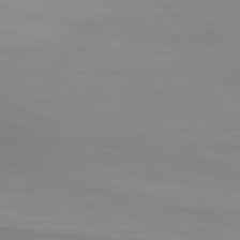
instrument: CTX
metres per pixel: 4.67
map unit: Hpe
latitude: 77.0458
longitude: -136.8002
